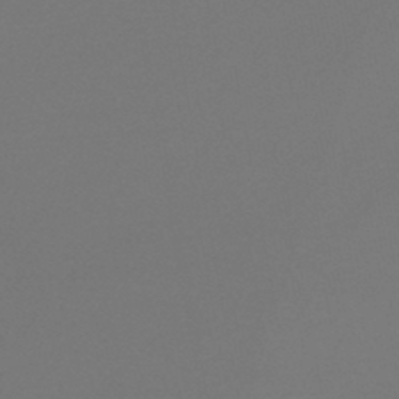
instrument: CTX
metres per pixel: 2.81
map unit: lHb
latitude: -45.5021
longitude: 78.1605
